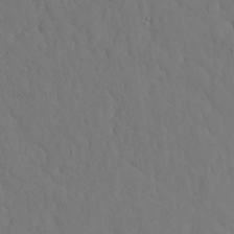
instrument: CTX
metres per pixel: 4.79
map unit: Nhu
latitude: 25.8016
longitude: -72.4034
